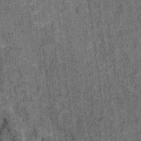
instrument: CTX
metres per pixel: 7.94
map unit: Ht
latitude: 8.1389
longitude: -37.7449
